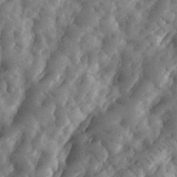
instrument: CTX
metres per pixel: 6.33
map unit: eHh
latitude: 34.7813
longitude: -68.6869
